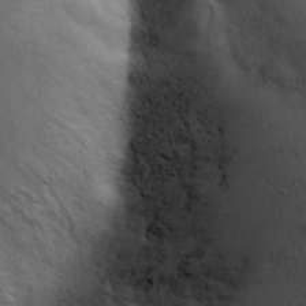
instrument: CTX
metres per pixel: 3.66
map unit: eHh
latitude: 26.2901
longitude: -75.2348
